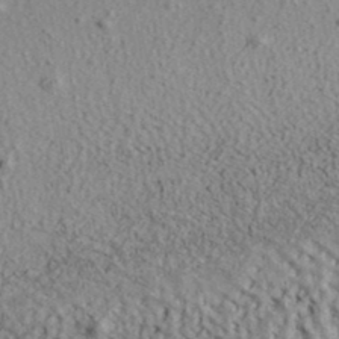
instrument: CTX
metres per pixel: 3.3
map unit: Ave
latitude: 39.1592
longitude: -109.3103
